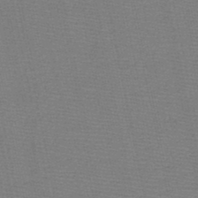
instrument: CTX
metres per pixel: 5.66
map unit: HNb
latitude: -48.4440
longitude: -41.2348
